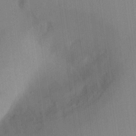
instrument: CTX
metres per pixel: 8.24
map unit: Aa
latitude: 24.1199
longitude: -136.1578
